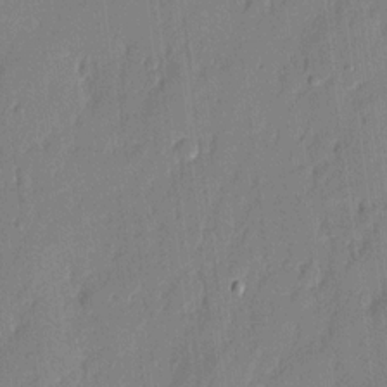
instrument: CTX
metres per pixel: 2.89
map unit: eHh
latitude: 4.5546
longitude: -76.8569
